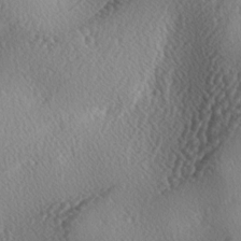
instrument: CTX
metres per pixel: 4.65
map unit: lAa
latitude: -4.0283
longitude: -124.4790
